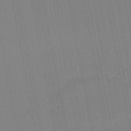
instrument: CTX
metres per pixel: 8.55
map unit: HNb
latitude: -48.1228
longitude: 59.2942
